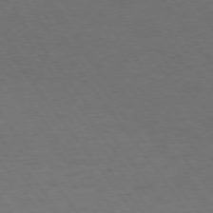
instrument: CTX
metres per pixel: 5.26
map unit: Hpe
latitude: 74.7057
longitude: -131.0270
